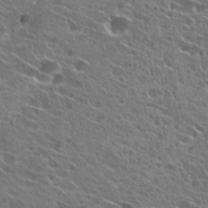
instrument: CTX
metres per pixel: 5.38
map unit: Hto
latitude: 22.4979
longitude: -40.1766
